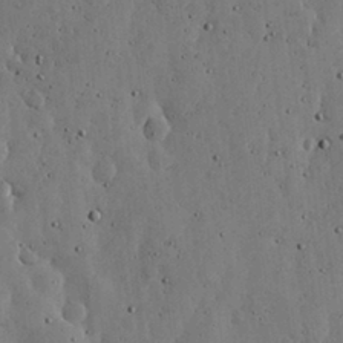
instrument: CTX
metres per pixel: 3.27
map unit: lHvf
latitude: 18.9891
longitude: -114.1010
